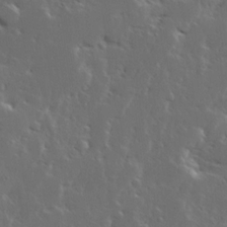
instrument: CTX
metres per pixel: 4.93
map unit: Ave
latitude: 14.7813
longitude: -137.7639
